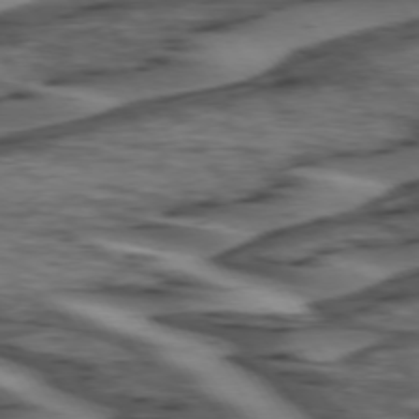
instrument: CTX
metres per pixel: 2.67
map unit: lApd
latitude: 74.2900
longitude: -71.2915
